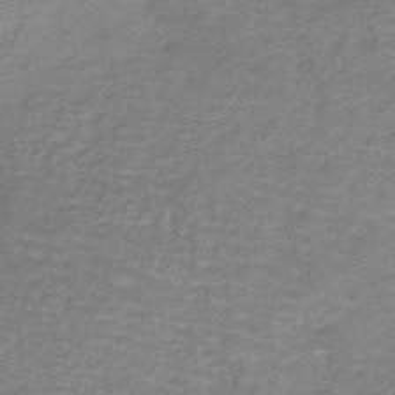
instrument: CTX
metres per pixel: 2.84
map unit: lHb
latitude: -39.4266
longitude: 60.0094
